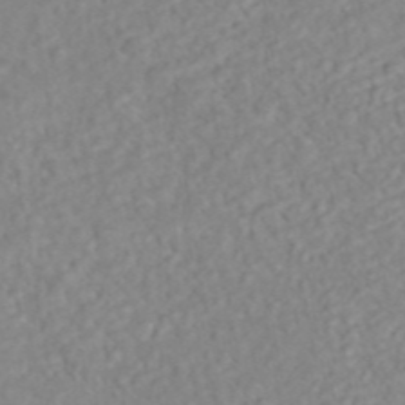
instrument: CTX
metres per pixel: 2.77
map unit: ANa
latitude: 45.1592
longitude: 22.4818
